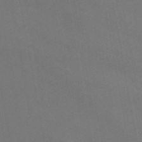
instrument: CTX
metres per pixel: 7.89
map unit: HNb
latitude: -47.2187
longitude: 56.9541
